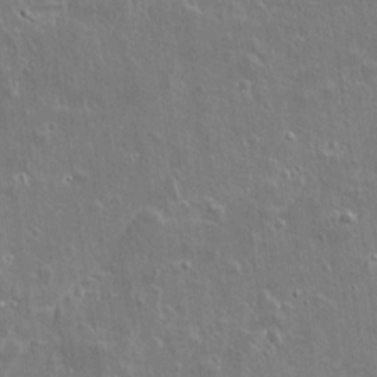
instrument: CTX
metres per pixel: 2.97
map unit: lAvf
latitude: 15.2159
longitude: -127.9528
